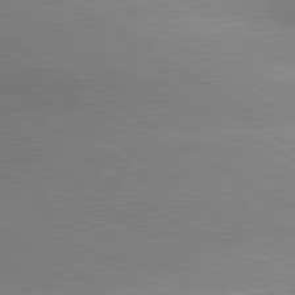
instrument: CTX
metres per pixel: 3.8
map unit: lApd
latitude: 80.3278
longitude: 166.9542
